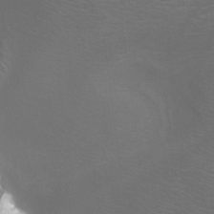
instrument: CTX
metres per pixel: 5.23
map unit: Nhu
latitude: -7.1809
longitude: -92.0822
